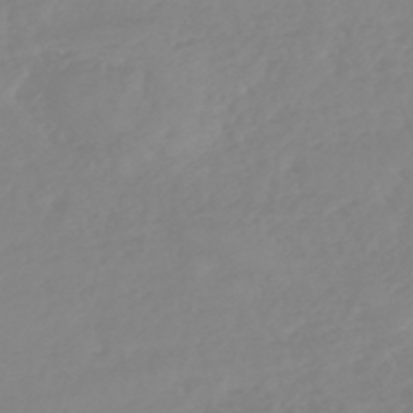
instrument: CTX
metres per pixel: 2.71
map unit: eHb
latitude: -45.6155
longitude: 82.4251
